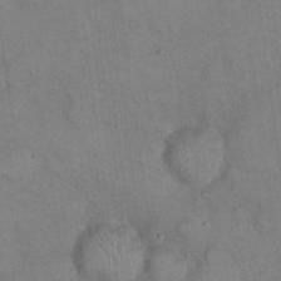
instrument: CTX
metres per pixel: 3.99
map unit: eHh
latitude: 22.1200
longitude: -60.2711
